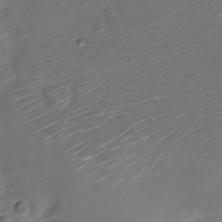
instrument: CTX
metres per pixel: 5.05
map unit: Nve
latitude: -20.1605
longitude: 105.9745
